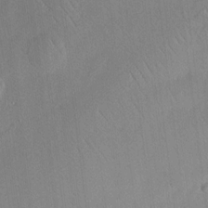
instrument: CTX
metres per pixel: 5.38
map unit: HNhu
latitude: 11.9906
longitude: 9.1242
